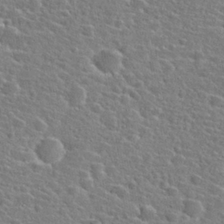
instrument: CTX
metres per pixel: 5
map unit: Hto
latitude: 25.5182
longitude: -47.8017
